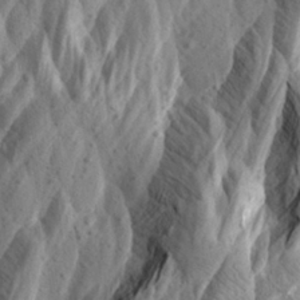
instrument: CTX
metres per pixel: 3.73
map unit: Aa
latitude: 24.8757
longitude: -144.1955
